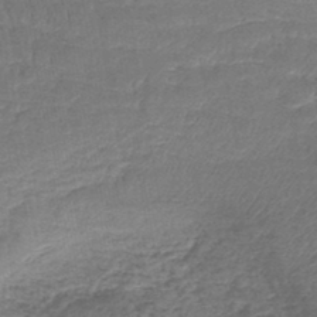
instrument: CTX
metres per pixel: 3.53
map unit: lHb
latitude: -43.8422
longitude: 61.2943
